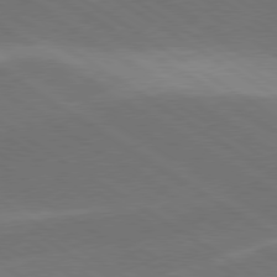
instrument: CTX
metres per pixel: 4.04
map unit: lApd
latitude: 78.6680
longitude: -51.5371
